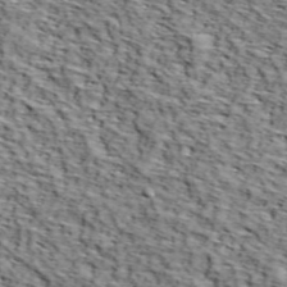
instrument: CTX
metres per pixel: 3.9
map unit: lHvf
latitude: 38.5168
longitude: -86.9702
